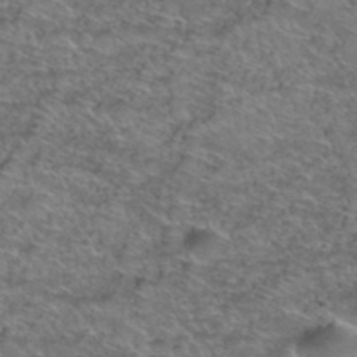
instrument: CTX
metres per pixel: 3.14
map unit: Hto
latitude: 39.3671
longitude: -43.4993
